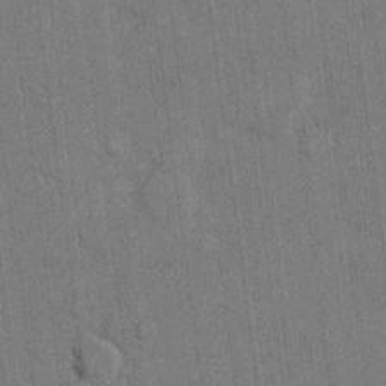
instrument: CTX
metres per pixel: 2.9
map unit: eHh
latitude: 10.9136
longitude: -66.4979
